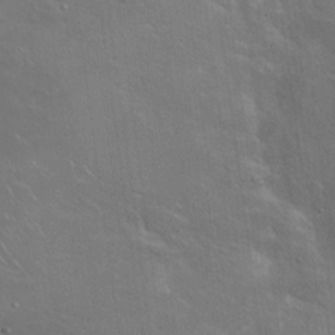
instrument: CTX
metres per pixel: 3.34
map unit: Hto
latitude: 19.8205
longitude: -54.3467
